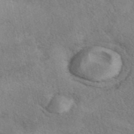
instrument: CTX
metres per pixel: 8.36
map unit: eAb
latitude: 40.8191
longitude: 108.9920
